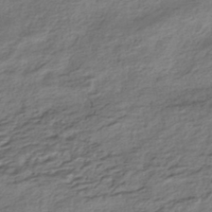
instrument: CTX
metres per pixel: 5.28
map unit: HNhu
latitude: -42.5951
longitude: 104.1228
